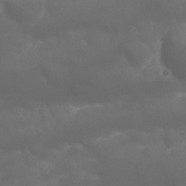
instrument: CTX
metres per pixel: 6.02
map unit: Nhu
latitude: 23.5560
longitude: -61.4426
